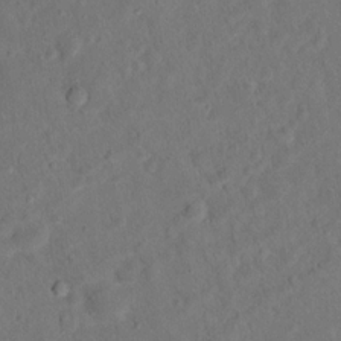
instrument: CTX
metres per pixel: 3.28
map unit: Hto
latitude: 15.2159
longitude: -36.3656
